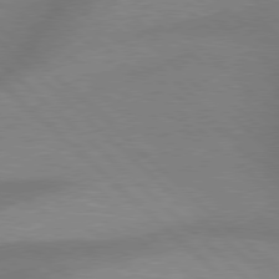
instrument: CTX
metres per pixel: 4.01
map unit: Hpe
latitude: 77.8016
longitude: -156.6112
